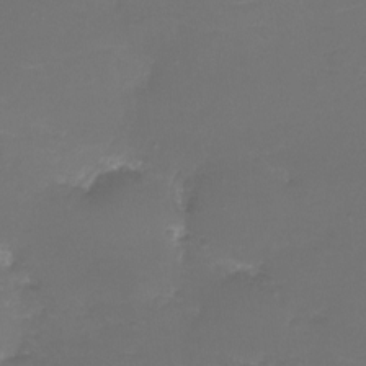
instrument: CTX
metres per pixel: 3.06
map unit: eHh
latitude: -6.4440
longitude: -78.3656
